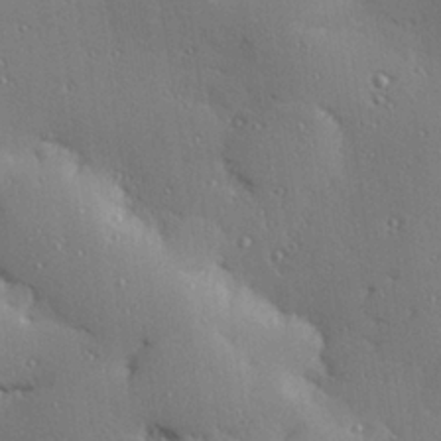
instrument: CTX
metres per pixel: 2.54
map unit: Hve
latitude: 27.3104
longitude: -91.7639
